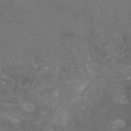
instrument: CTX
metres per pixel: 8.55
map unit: eAb
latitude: 46.5546
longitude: 120.2739
